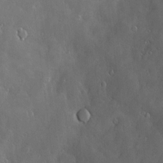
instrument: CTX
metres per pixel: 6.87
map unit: Nve
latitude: -9.9178
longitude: 173.5021
